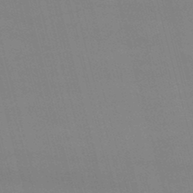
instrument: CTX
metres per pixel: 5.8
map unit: lHb
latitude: -48.0094
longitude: 61.4643
